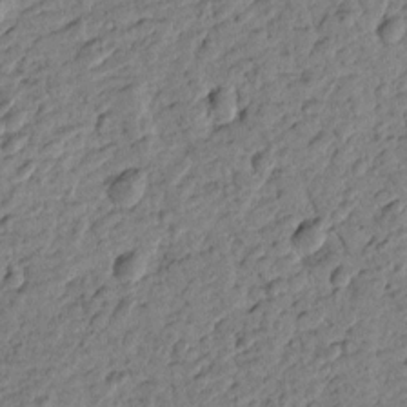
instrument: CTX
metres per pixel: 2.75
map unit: Htu
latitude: -1.1432
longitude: -176.2522
